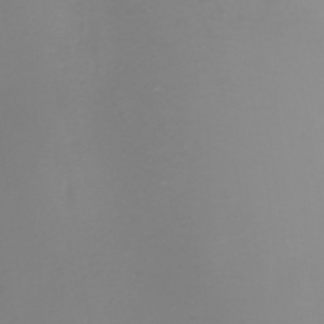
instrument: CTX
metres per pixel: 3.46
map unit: Nhu
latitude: -8.4629
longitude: -80.8191
